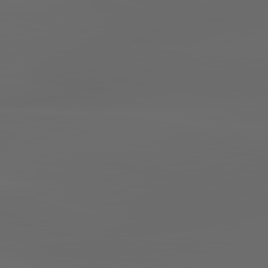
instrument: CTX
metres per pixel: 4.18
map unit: lApd
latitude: 83.0269
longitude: -137.6316
